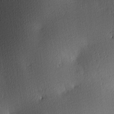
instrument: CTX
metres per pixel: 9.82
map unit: lAa
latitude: 3.3104
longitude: -116.3845
